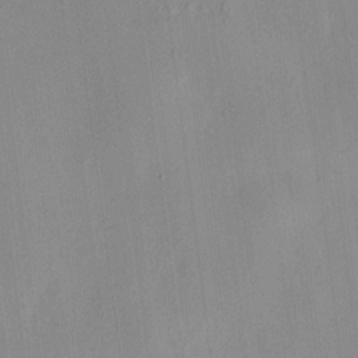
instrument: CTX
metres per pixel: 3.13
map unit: HNhu
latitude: 8.2334
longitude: 13.6155
